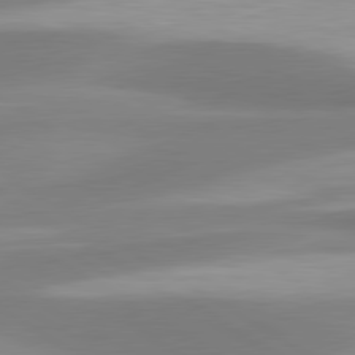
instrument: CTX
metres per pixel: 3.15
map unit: lApd
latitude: 80.5357
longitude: 175.5399
